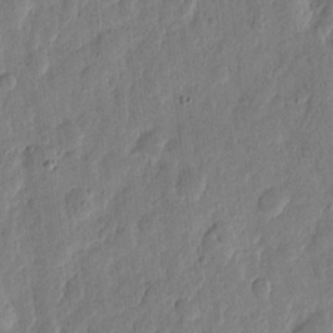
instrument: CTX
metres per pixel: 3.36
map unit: eHh
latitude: 6.2900
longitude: -71.2537
